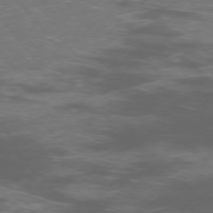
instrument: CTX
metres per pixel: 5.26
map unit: Ap
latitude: -76.0661
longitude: -69.1025
